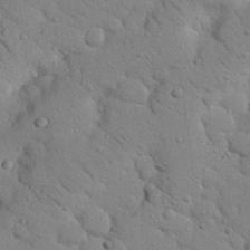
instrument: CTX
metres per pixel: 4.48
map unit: Nhu
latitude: 22.5735
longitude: -74.9136
